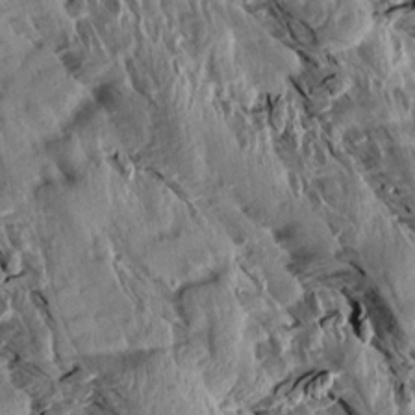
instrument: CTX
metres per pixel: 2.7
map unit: Aa
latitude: 14.5924
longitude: -143.6694
